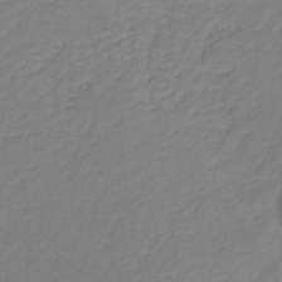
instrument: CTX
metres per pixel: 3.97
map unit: eHb
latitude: -30.5385
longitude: 64.1039
